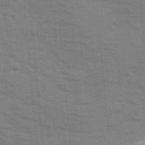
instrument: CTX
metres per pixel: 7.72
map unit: Ave
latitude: 13.1214
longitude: -102.2900
